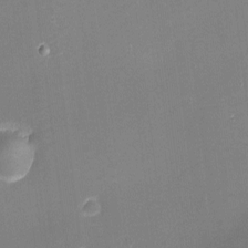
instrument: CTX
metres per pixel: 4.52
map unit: eHh
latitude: -2.0661
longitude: -80.3089
